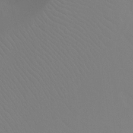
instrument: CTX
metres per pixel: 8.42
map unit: Ht
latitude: -8.2172
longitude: -32.5168
